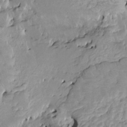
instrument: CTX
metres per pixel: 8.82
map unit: HNhu
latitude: 3.6127
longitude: 6.1606
